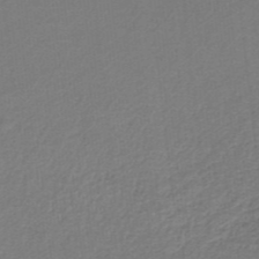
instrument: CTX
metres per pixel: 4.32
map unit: HNb
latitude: -34.6896
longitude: 60.3684
